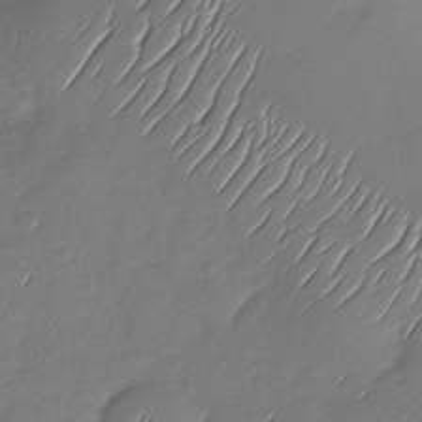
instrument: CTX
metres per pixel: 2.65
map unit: Nhu
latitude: -29.2565
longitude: -60.7813
